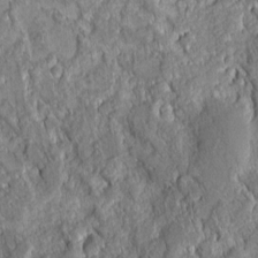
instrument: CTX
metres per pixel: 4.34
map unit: eHh
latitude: 6.7057
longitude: -76.3467
